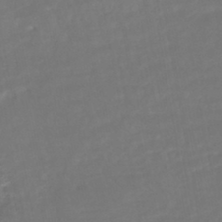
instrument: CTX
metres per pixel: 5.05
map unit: HNhu
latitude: -45.5210
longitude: 103.1809
